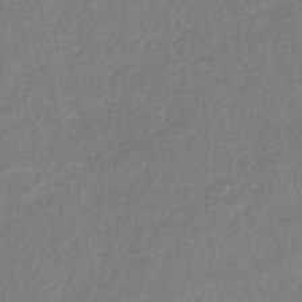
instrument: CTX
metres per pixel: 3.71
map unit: lHb
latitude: -39.7478
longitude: 72.7841
